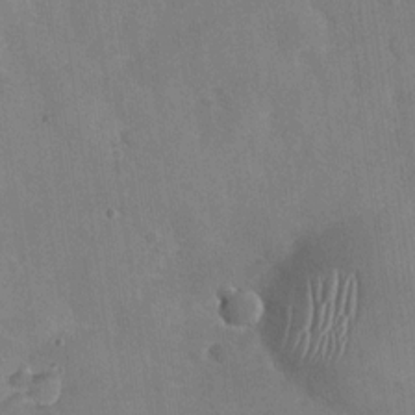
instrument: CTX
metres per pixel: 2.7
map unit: Nhu
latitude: -29.4266
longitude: -59.8205
